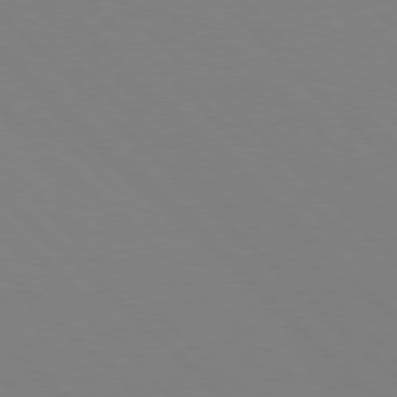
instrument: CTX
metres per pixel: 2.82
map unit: Hpe
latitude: 77.2537
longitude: -126.0633
